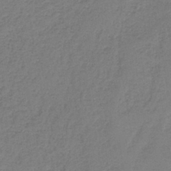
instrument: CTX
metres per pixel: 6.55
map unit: HNb
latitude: -42.2739
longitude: 49.5399
